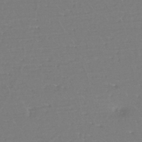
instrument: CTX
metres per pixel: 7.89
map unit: eHh
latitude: -44.7463
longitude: -29.0269
